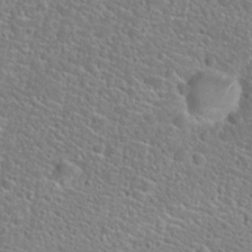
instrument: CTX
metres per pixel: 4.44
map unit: Hto
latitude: 24.7057
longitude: -49.4048
